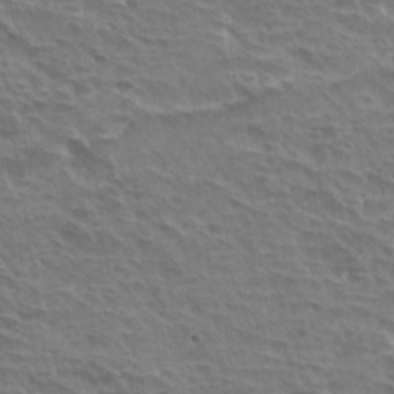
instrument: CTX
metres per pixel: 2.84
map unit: Hto
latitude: 30.8947
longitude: -41.6882
